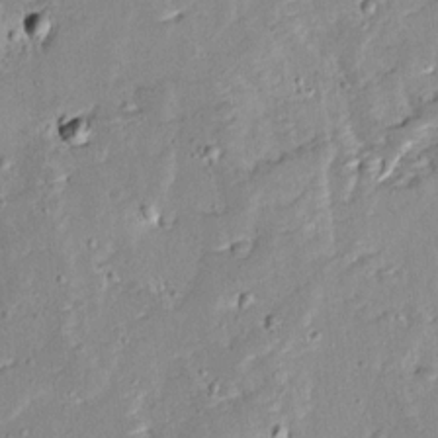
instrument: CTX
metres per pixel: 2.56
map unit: Ave
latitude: 12.9325
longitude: -134.6679
